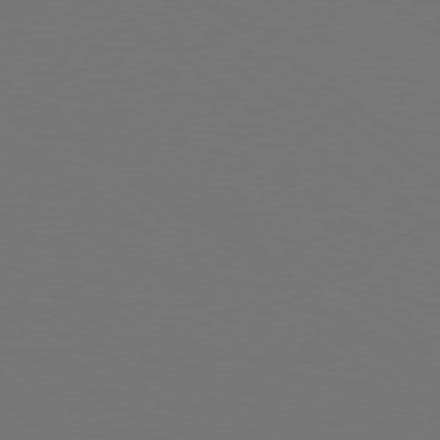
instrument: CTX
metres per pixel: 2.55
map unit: lApd
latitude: 78.8569
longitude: -175.7828
